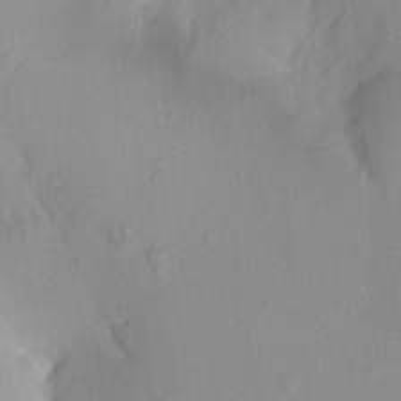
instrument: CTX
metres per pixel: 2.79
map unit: HNhu
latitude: 3.7260
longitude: 3.6910
